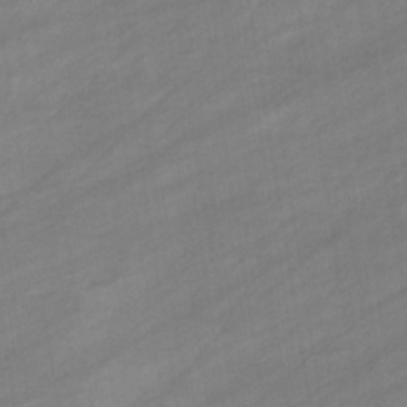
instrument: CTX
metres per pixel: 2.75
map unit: eHb
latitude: -37.1242
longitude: 78.3306
